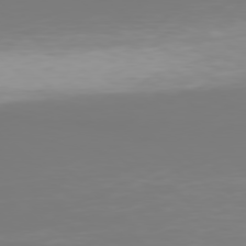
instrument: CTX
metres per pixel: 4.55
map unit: Hpe
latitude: 77.7071
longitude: -135.1403
